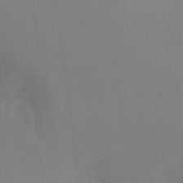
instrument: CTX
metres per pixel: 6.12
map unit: Ht
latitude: -16.4062
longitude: -49.9150
